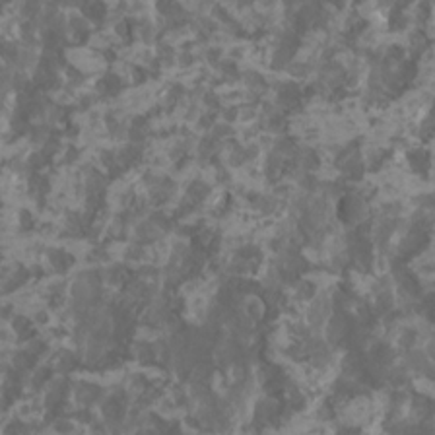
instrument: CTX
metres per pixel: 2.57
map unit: HNhu
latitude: 0.9135
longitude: 7.4076
